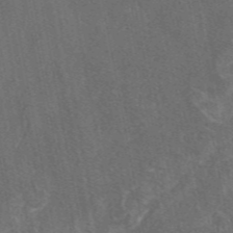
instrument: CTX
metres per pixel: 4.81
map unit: eAb
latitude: 46.9136
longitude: 108.5952
